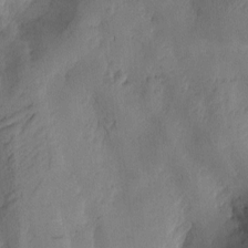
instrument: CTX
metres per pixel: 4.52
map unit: Htu
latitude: -2.9919
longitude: -176.7246
